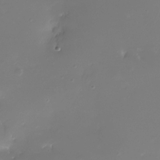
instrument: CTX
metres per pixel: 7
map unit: Nhe
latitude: -32.9731
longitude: -116.5168
